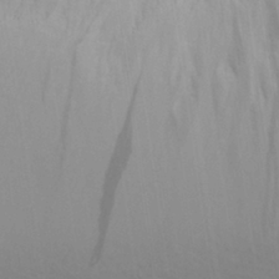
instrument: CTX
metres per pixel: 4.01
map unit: Aa
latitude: 28.5546
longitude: -144.3845
